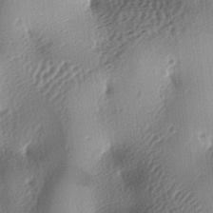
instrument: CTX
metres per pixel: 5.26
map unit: lAa
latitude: -6.0850
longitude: -123.9906
